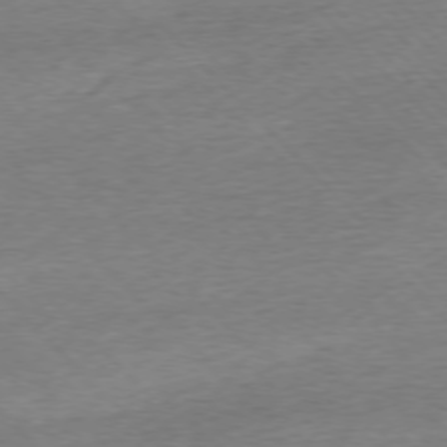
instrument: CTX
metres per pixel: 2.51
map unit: Ap
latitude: -76.6330
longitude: -97.6694
